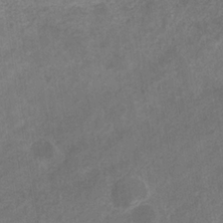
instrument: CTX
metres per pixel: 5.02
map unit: eHb
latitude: -31.6155
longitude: 71.4455
